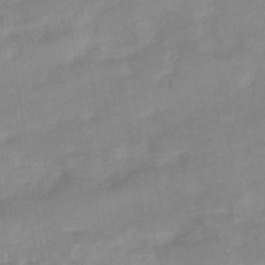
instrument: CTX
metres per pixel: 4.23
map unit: eHb
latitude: -44.9164
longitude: 84.8030
